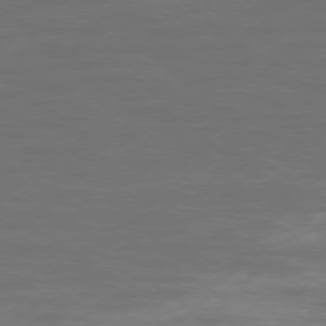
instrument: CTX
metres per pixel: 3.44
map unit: Ap
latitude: -79.0864
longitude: -93.0647
